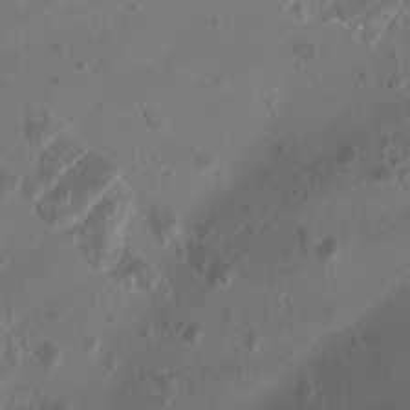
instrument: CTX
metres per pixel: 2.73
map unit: Htu
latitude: -10.9353
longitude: -72.9514
